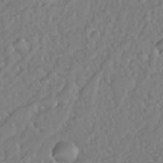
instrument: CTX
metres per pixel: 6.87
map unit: Nhu
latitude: 25.8205
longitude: -57.5371
